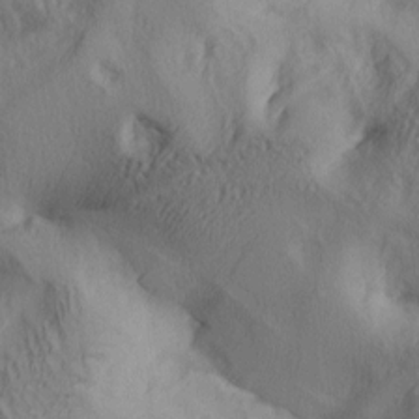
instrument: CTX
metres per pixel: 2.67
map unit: lAa
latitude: 4.9892
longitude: -114.1388
